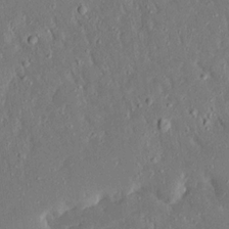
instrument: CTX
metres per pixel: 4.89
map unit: Ave
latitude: 17.6505
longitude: -140.4034
